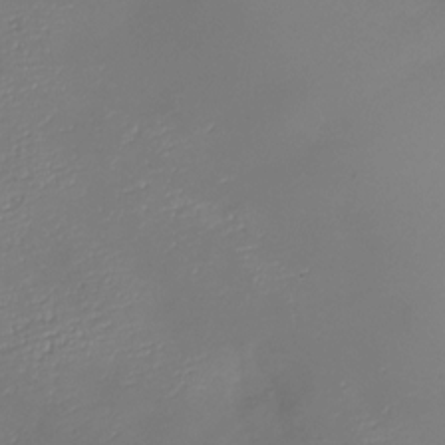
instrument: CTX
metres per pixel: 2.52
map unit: Nhu
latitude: -27.2375
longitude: -57.5560
